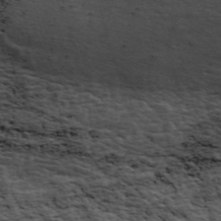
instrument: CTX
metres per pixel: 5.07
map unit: ANa
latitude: 43.7639
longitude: 46.9541
